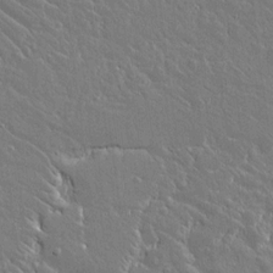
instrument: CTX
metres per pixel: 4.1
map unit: lAvf
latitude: 14.2334
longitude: -127.9339
